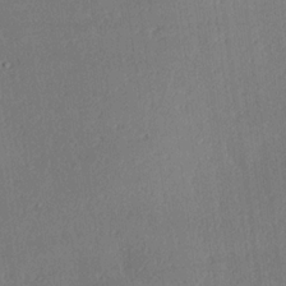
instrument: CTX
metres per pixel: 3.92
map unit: Hve
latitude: 18.9702
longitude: 149.6722
